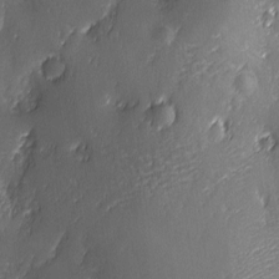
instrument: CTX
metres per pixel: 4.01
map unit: Ave
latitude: -6.8030
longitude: -120.1011
